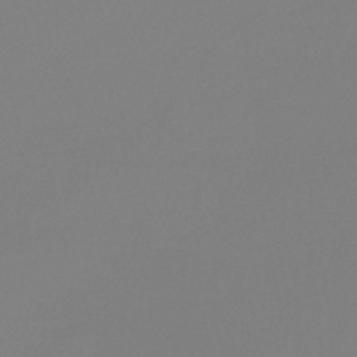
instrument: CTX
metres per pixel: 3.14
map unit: lHb
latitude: -45.3888
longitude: 62.3873
